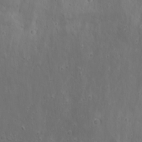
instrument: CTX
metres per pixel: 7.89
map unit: Ave
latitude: 22.4979
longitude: -136.7624
